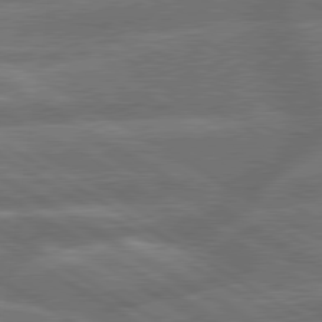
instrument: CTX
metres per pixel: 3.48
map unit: lApd
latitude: 79.8961
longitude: -165.9150
